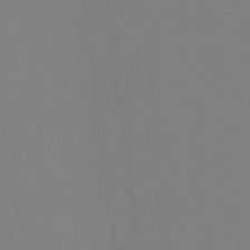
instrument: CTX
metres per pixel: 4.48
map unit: Ht
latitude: -4.3306
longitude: -61.6127
